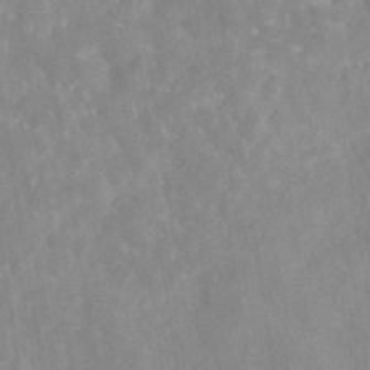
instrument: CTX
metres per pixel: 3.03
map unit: eAb
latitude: 45.6127
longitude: 126.9919
